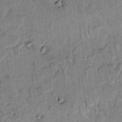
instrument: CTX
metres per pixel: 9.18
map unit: lAvf
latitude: 4.5168
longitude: 168.4629
